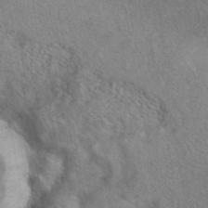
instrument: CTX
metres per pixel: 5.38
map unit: eAb
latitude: 41.6882
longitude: 102.9731
